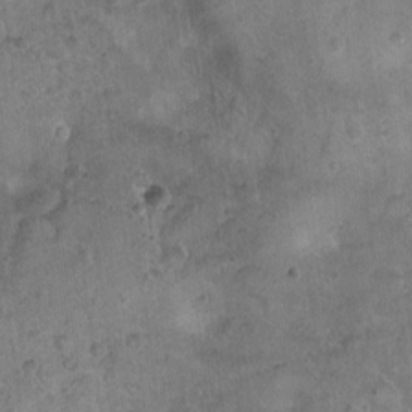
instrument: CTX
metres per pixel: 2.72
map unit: Nhu
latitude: 2.4412
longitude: -14.5357
